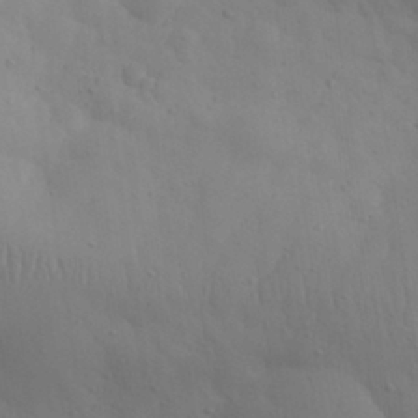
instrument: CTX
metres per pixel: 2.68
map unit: eHh
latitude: 30.7436
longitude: -68.3845
